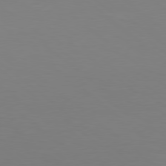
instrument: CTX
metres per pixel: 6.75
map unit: Hpe
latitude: 78.4223
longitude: -173.0647
